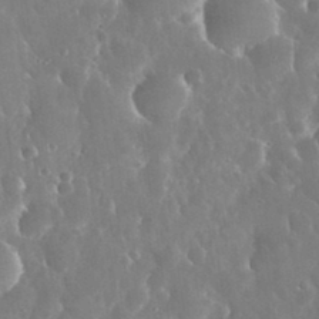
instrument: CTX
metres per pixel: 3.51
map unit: eHh
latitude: 34.5545
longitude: -57.9339
